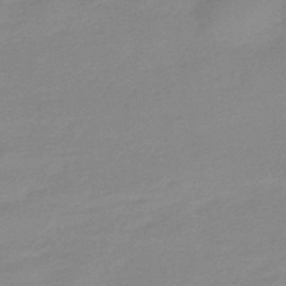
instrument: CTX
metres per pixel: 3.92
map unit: eHb
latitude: -44.9920
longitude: 89.7288
